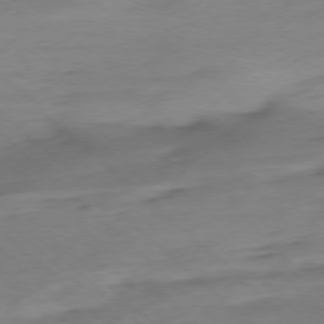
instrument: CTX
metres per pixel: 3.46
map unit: Ap
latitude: -77.6155
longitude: -91.4237
